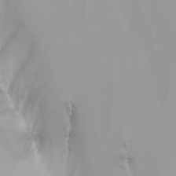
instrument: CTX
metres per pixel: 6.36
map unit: Nhu
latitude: -4.7463
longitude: -91.7261
